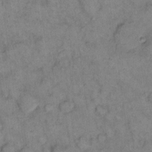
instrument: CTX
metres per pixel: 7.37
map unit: eHh
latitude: 14.4601
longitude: -64.8569
